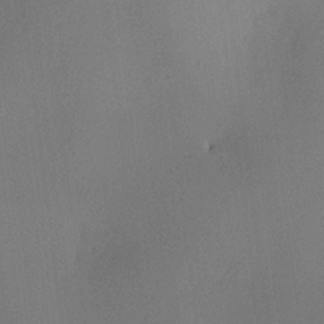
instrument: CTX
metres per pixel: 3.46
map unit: HNhu
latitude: 9.9906
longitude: 16.1984
